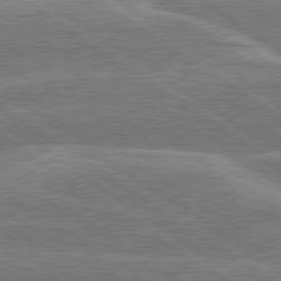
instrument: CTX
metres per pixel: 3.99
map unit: lApd
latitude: 79.9150
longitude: -129.8016
